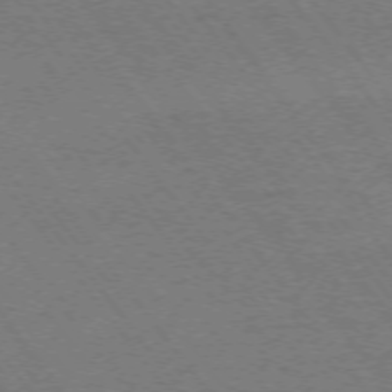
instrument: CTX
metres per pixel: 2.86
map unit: Ap
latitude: -74.5007
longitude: -77.1403
